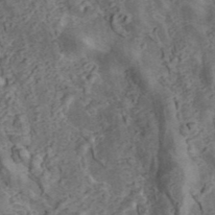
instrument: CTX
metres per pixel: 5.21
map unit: ANa
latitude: 42.5357
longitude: 16.6141
